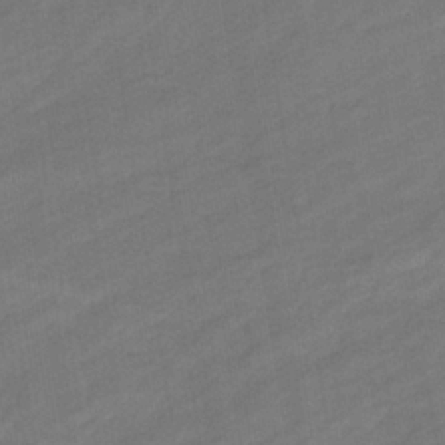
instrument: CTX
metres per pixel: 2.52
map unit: eHb
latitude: -36.4818
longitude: 78.0283
